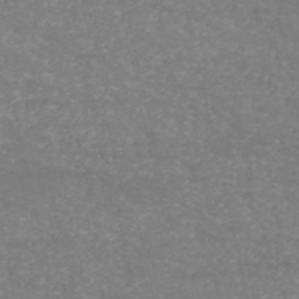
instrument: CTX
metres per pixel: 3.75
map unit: HNb
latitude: -54.0283
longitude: -38.5168
